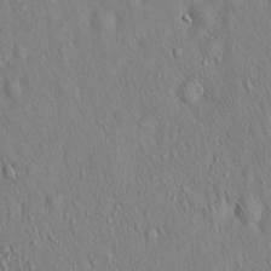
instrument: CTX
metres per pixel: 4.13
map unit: Hto
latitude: 16.4034
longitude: -58.3845
